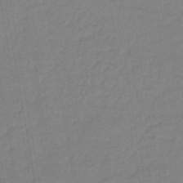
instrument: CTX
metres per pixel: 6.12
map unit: lHb
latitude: -43.0108
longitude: 73.8800
